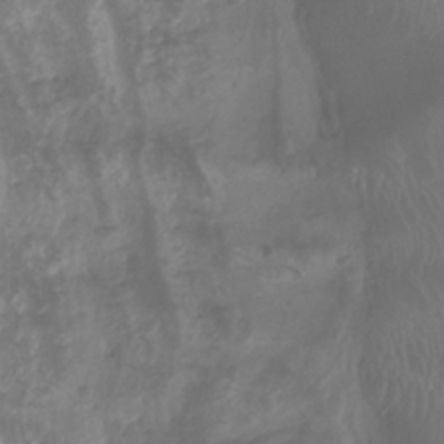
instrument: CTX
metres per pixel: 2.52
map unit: Aa
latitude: -8.5574
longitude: -77.8205
